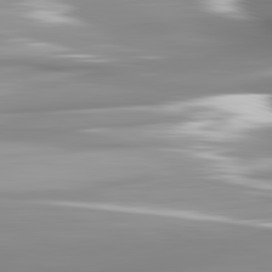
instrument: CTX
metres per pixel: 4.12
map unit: lApd
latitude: 82.2711
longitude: -143.8017
